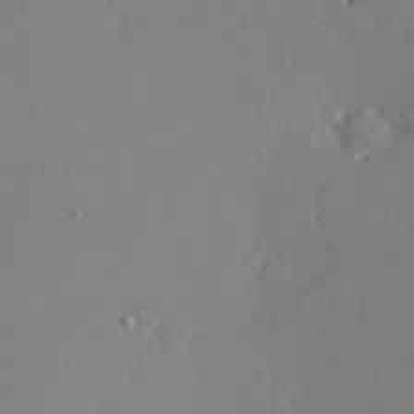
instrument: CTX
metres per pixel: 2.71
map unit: HNhu
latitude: 6.6301
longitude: 6.2361
